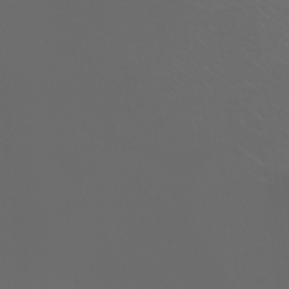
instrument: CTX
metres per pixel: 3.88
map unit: Aa
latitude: -7.0864
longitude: -73.0081
